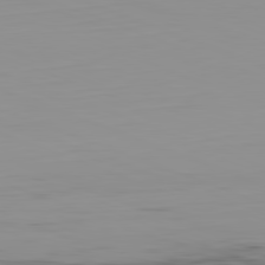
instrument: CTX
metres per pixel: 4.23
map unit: Hpe
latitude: -82.2172
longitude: 17.9745
